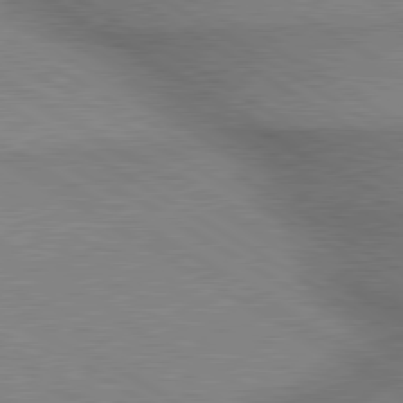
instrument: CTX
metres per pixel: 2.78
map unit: lApd
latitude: 80.1200
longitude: 164.3873
